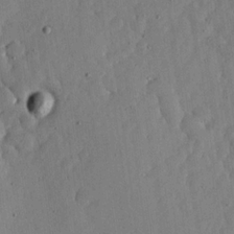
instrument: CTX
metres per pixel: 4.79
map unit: lHvf
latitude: 18.6301
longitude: -114.2900
